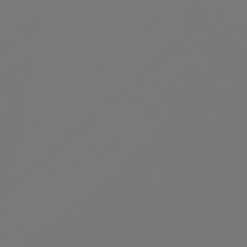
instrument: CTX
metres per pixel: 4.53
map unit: Hpe
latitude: 78.3845
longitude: 173.5588
